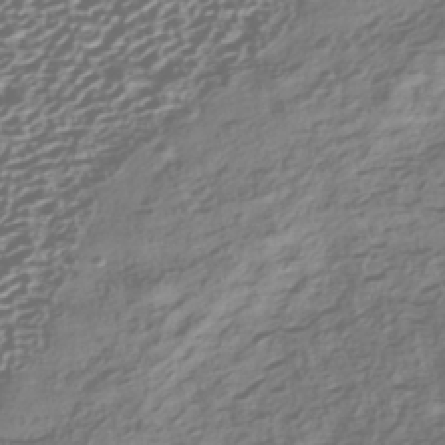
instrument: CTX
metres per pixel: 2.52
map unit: HNhu
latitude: -42.6707
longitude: 106.4440
